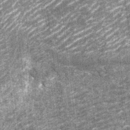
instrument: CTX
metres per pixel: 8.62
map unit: Nhu
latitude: -13.3699
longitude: -22.2711
